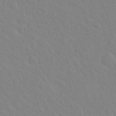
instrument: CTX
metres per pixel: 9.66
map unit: Hto
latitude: 18.4412
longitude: -39.7450
